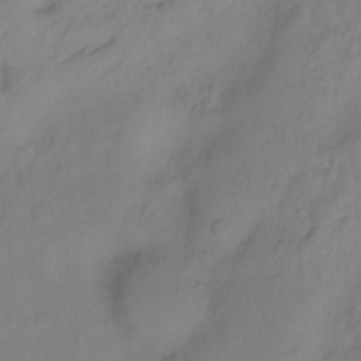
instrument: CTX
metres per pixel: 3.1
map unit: Hto
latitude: -11.7478
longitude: -38.4412
